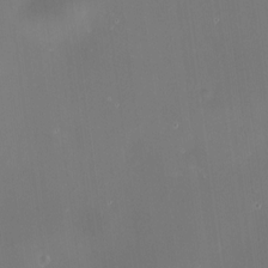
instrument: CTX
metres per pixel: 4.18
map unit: HNhu
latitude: 9.2159
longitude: 13.4832
